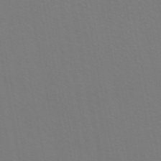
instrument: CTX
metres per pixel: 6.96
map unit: ANa
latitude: 44.4223
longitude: 27.5777
